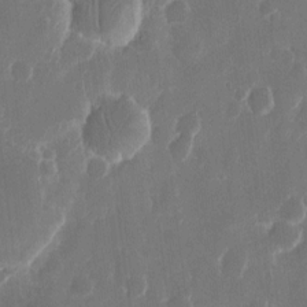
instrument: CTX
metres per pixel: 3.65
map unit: eHh
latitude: 10.5546
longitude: -71.4993
